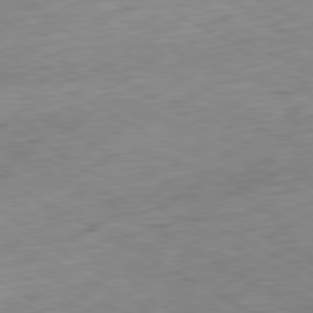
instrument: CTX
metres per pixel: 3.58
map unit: Ap
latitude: -80.8786
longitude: -71.7072
